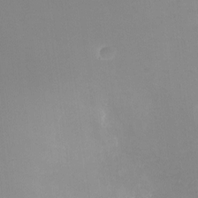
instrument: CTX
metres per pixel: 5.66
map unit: Nhu
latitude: -17.1054
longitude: -48.0633
